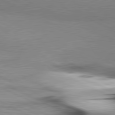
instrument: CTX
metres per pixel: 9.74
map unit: lApd
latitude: 81.1025
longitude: 156.0472
